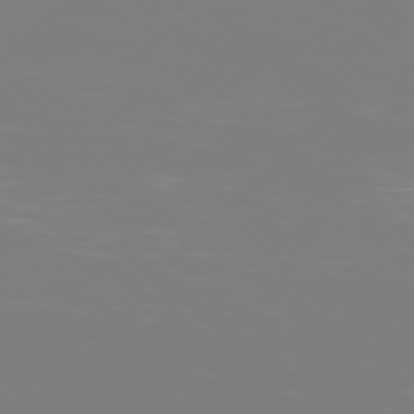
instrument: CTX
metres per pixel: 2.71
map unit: Ap
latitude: -78.6707
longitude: -60.6490
